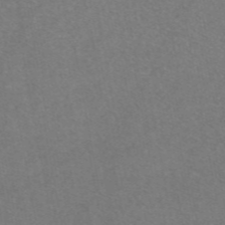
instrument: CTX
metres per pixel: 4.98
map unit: eAb
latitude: 47.5183
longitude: 106.1795
